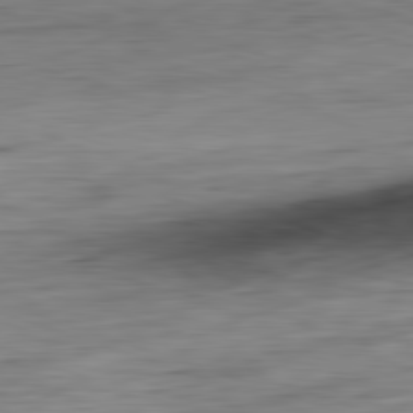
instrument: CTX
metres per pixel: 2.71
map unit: Ap
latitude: -82.2361
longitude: -78.2901
